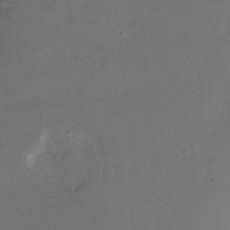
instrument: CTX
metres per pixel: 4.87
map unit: Nhu
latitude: -12.6141
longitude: -41.0836
